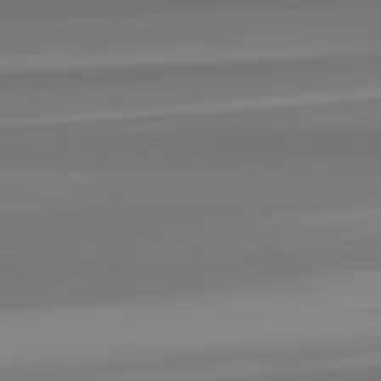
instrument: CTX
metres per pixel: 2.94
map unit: lApd
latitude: 82.7624
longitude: 173.9367
